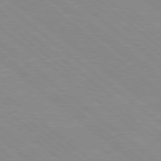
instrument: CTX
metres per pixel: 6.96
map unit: Hpe
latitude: 78.4979
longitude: -124.0822
